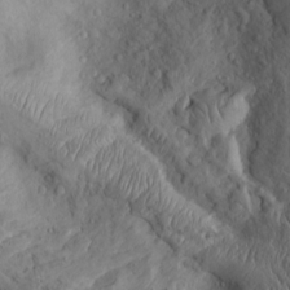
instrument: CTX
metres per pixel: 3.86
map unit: Htu
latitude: -3.5021
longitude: 157.1431
